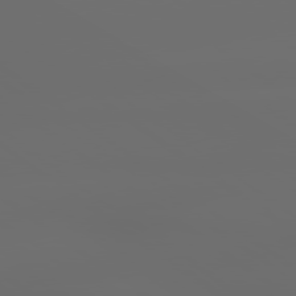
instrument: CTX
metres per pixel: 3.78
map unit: lApd
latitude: 79.3860
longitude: -138.9136
